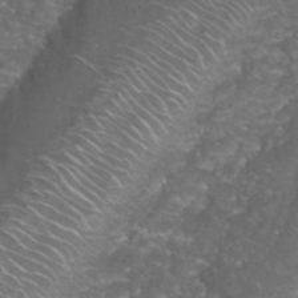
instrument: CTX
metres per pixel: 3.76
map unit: Nhu
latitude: 27.6316
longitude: -61.0269
